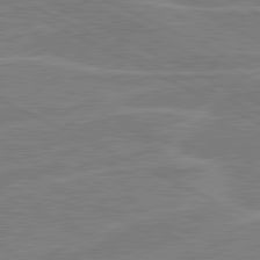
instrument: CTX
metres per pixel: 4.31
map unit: lApd
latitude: 80.7435
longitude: 120.3306
